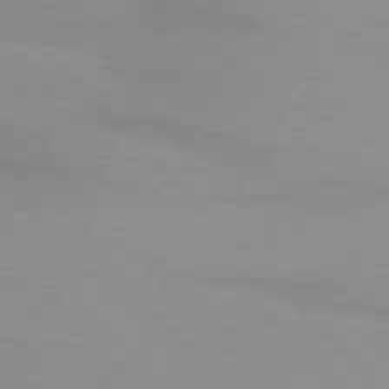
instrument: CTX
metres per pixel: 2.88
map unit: lApd
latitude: 76.5168
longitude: -84.9892
